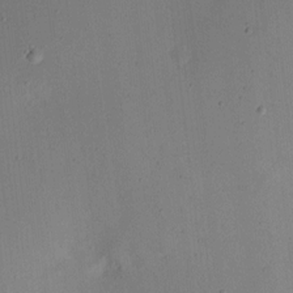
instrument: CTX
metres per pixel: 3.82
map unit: eHh
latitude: 10.1578
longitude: -62.8569
